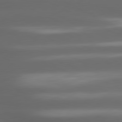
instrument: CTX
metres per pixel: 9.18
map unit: lApd
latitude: 80.8002
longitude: -142.4223
